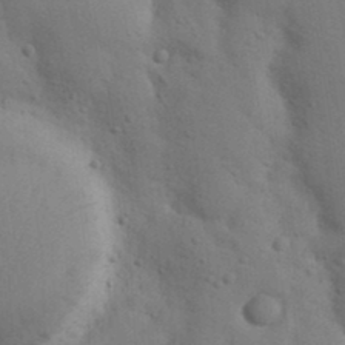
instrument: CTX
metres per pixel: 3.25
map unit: Nhu
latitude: 18.1955
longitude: -76.2711
